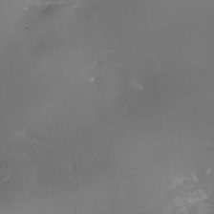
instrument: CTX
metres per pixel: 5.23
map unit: Nhe
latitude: -34.9353
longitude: -118.2144
